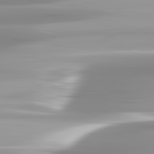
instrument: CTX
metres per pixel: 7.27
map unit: lApd
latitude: 82.8002
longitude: -138.8380
